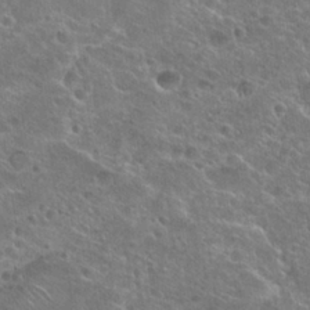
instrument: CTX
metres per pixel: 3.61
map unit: Hto
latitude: 25.2537
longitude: -45.5749
